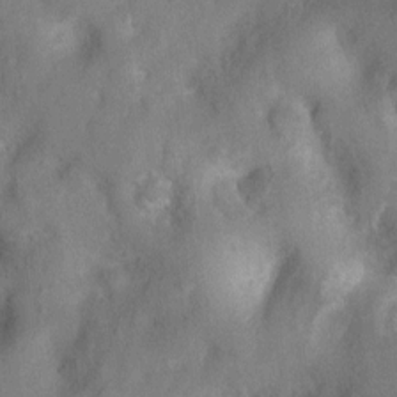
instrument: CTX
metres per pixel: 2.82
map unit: Nhu
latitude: 0.1388
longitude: -18.0633
